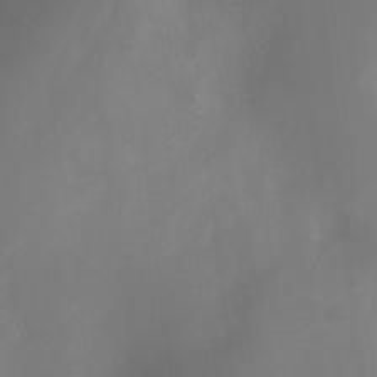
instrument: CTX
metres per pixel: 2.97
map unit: Ht
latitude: -17.7289
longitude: -46.5168
